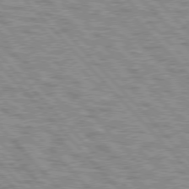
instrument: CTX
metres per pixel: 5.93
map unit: lApd
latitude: 77.1025
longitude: -71.6883
